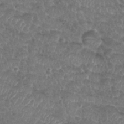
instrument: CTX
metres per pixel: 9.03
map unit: Nhu
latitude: 29.4048
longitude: -50.0444
